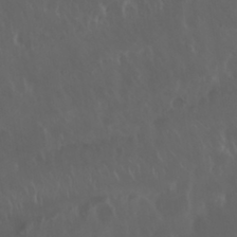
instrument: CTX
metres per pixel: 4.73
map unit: Nhu
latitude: 30.0255
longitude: -59.1025
